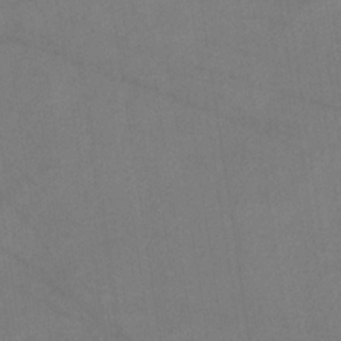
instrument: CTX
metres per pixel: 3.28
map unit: HNb
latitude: -33.3321
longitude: 54.4440
